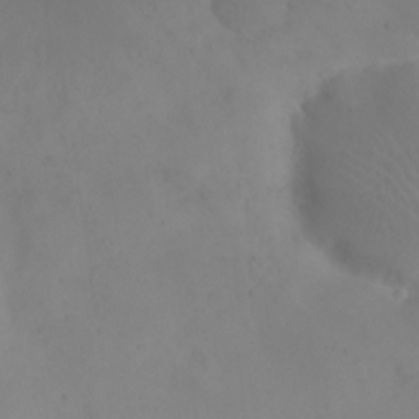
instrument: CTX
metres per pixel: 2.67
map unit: eHh
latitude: 24.0822
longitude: -64.3467
